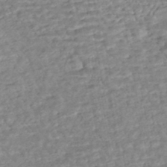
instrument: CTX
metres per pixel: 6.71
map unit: HNhu
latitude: -44.6896
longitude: 101.8989
